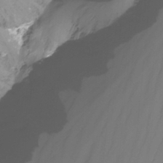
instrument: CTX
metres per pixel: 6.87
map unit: Nhu
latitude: -14.7841
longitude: -53.1781
